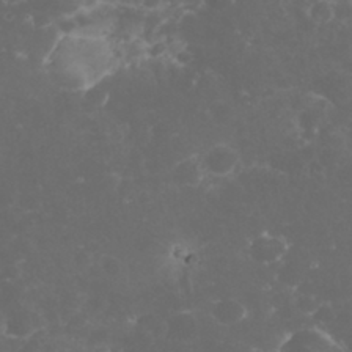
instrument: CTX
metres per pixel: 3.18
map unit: eHh
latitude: 32.5546
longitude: -62.1578
